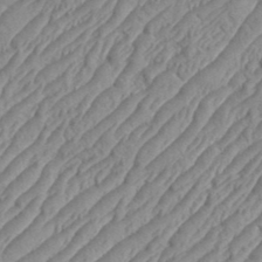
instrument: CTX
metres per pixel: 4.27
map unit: eHh
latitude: 36.5546
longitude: -137.3860
